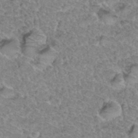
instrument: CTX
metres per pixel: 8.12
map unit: Hto
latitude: 35.1970
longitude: -48.0255
